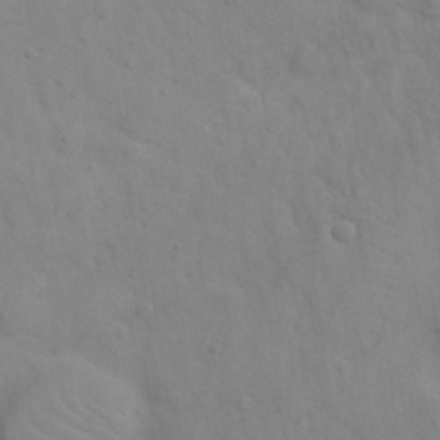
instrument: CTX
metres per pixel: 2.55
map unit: Nhu
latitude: 22.4412
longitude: -69.2537
